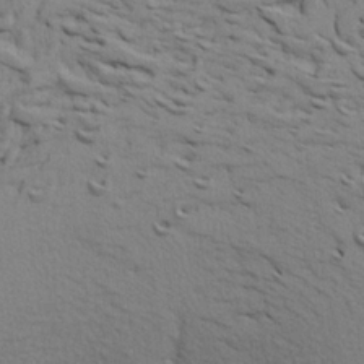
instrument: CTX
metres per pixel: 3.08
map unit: Aa
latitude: 21.3482
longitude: -148.1956
